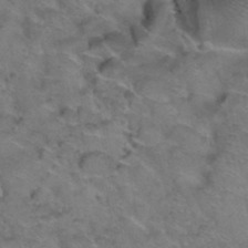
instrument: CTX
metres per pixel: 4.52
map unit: Hto
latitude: 39.0080
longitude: -43.9339
